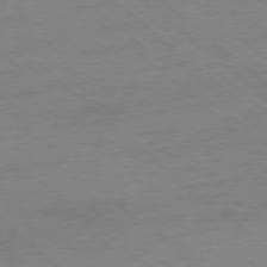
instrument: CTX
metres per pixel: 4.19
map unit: Ap
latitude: -78.4251
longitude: -55.4048
